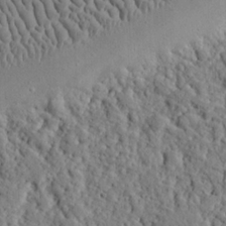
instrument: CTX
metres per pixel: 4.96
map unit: eHh
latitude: 25.8394
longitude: -78.4223
